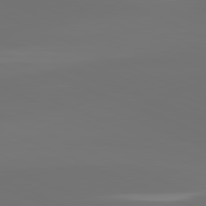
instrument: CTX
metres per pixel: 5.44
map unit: lApd
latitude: 81.8394
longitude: 155.7289
